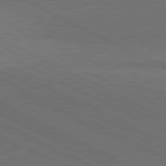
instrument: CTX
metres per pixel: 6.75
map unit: lApd
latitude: 81.3293
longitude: 149.3699
